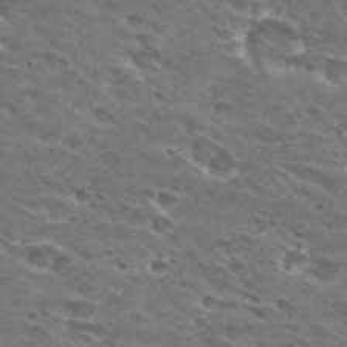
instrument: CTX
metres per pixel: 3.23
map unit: Hto
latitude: 29.8583
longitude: -44.2144
